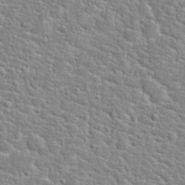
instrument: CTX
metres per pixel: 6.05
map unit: Hto
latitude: 24.5167
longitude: -49.0458
